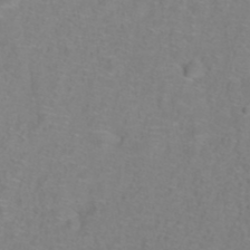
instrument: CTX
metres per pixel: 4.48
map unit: ANa
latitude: 39.6883
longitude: 23.2565
